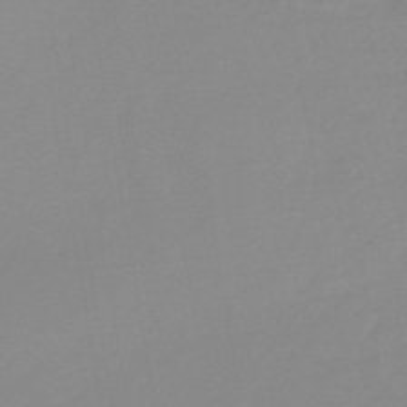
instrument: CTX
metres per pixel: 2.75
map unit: lHb
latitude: -44.3495
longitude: 63.6910
